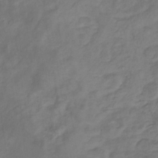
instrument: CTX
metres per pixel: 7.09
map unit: lHb
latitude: -33.5022
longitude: 72.2739
